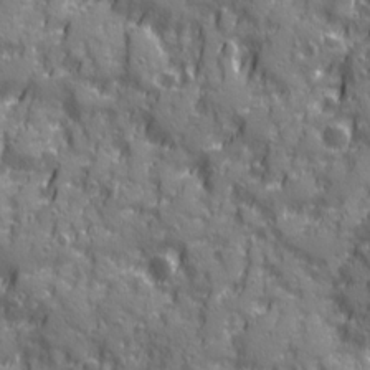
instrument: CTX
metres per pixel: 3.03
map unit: Ave
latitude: 20.3845
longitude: -133.0270
